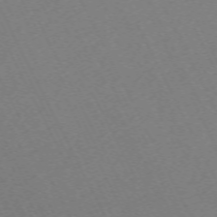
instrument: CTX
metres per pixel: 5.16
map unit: Hpe
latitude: -70.6896
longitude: 16.4251
